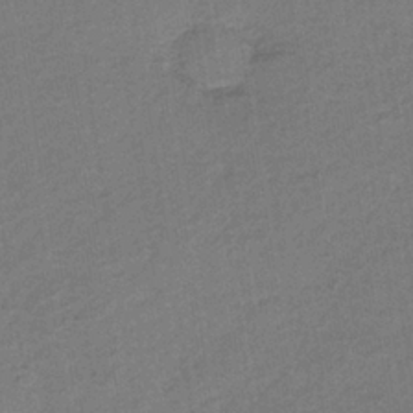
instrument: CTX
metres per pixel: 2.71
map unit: lHb
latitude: -35.1809
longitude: 62.4440
